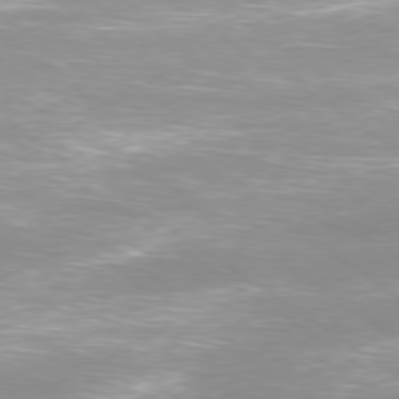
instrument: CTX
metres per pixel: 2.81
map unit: Ap
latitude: -79.7288
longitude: -66.5167
